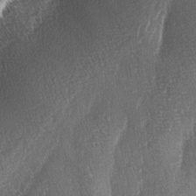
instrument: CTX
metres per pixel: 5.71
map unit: lAa
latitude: -3.7477
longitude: -129.1592
